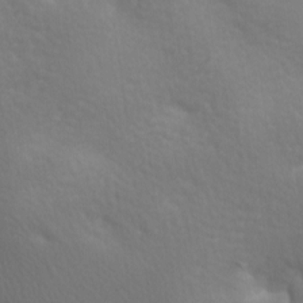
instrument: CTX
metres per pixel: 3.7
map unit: lAa
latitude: -8.8219
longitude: -125.8583
